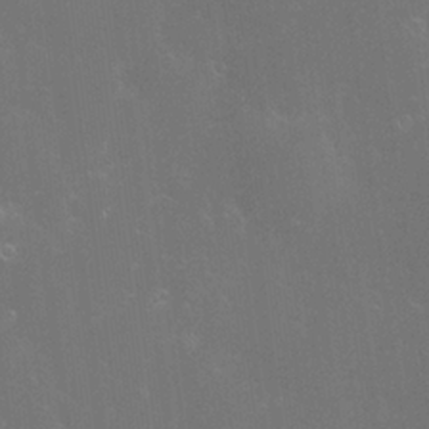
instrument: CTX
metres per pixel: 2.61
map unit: Hve
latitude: -11.1809
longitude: 174.7463
